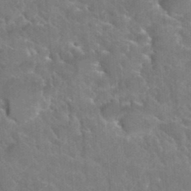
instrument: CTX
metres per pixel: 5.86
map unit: Hto
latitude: 35.9717
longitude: -46.9514
